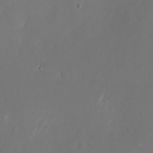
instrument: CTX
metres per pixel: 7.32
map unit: Nhu
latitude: -26.1038
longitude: -72.3279
